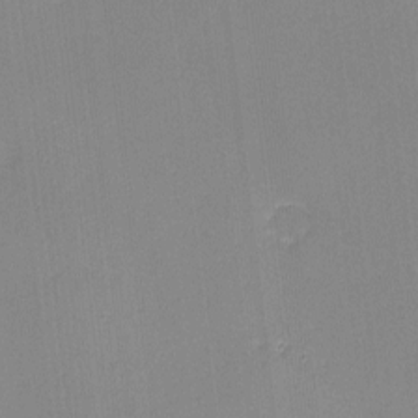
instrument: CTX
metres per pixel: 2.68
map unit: lHvf
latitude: -10.5574
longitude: -99.8016
